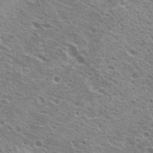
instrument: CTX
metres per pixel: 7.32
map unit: Hto
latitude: 21.4238
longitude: -31.5749
